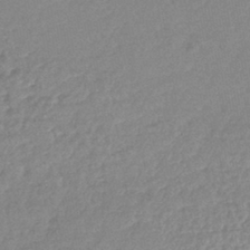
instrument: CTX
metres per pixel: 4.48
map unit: lHb
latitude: -41.9178
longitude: 73.2943
